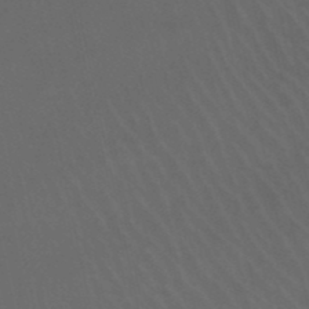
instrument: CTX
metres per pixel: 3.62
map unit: lHb
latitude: -46.6329
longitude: 77.2565
